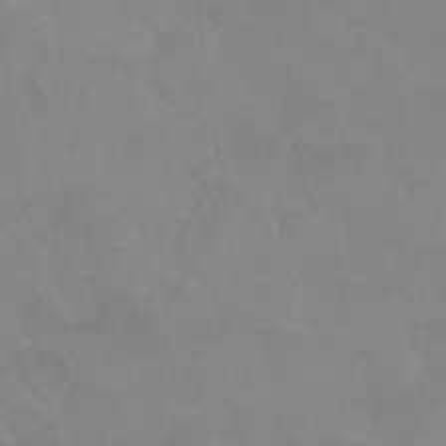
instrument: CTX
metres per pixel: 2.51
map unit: Nhu
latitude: 27.4993
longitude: -54.3089
